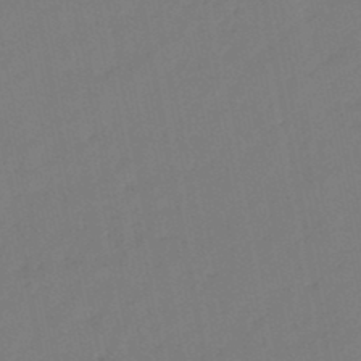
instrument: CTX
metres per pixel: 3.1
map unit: eHb
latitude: -47.0675
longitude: 80.9164
